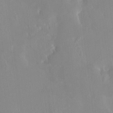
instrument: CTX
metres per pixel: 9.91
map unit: HNhu
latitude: 6.8380
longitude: 2.3684
